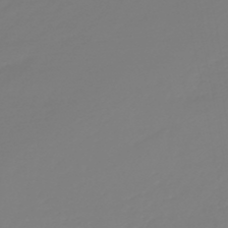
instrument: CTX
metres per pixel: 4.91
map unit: HNb
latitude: -46.6518
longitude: 56.3117
